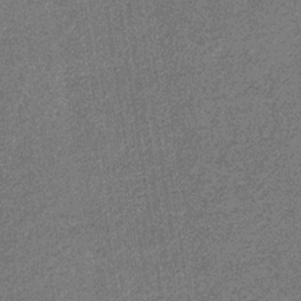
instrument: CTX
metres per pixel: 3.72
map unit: eHb
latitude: -31.2187
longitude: 70.7463
